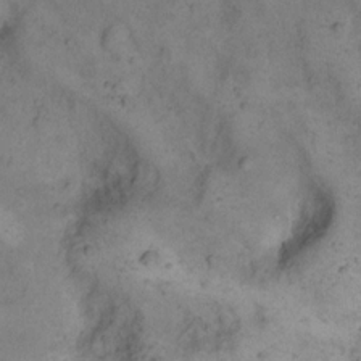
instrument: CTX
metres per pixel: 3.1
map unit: eHh
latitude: 15.5560
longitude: -63.4616
